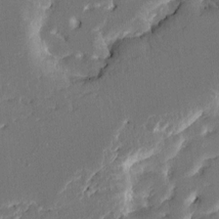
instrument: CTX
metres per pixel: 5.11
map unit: HNhu
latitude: 6.2145
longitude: -6.1767
